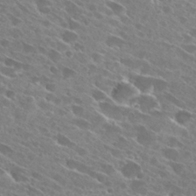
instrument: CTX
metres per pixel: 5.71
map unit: Hto
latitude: 28.5923
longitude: -43.6883
